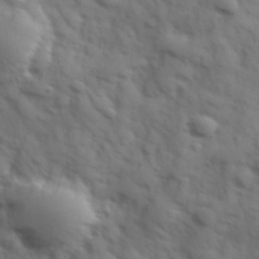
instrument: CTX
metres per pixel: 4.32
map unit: Hve
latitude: 32.3278
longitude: 150.7841
